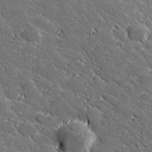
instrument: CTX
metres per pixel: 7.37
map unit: lHvf
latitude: 27.5749
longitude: 141.6155
